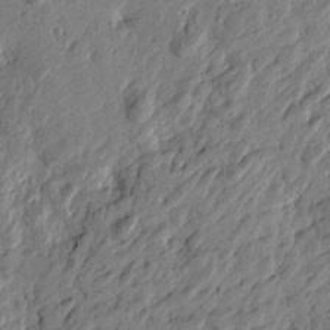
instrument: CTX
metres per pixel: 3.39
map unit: Htu
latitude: -3.1431
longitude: -179.9150
